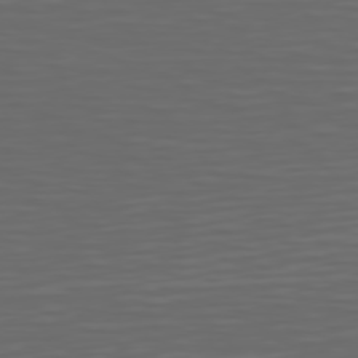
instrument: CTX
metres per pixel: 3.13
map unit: Hpe
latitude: 75.0081
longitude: -126.0633
